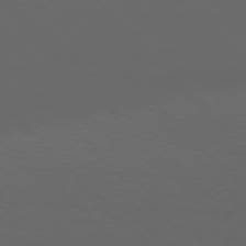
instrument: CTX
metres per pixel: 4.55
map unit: Hpe
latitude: 77.1592
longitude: -167.3670
